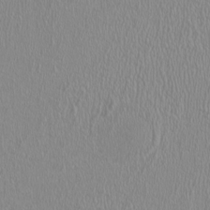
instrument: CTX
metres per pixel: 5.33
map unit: HNhu
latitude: -1.1054
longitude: 1.8612
